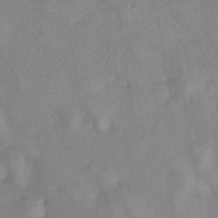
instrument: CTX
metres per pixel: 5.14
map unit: eHh
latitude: -41.8611
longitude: 119.2187
